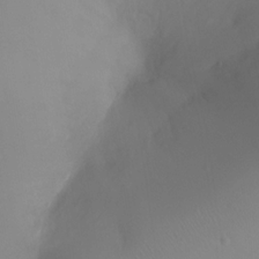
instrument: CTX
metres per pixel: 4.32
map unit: Ht
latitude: -16.6519
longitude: -41.3859
